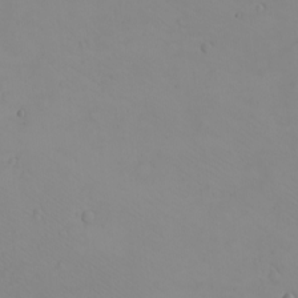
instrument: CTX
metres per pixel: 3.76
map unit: eHh
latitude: -9.4454
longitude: -68.1766
